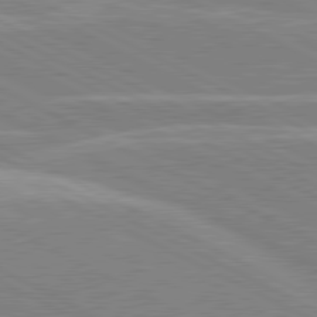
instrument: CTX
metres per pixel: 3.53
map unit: lApd
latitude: 80.6868
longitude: -125.2914
